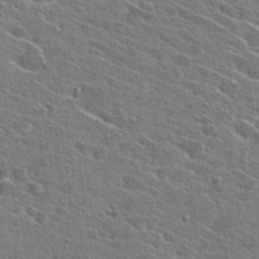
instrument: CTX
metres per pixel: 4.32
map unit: Hto
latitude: 27.3104
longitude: -45.0458
